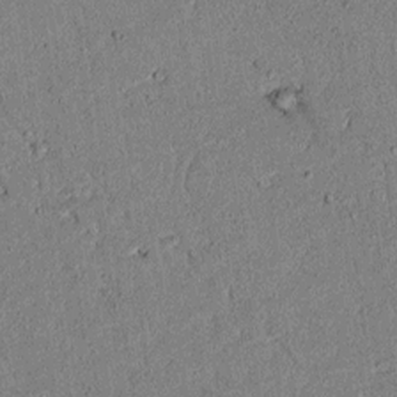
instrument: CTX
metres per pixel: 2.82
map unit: lAvf
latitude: 6.0255
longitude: 168.1983
